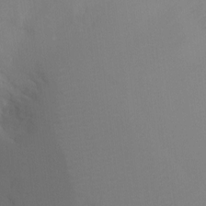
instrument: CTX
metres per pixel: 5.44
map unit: Ht
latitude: -9.1809
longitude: -31.2726
